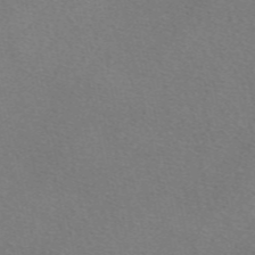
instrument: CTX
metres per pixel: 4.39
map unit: eAb
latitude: 48.8191
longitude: 107.5022
